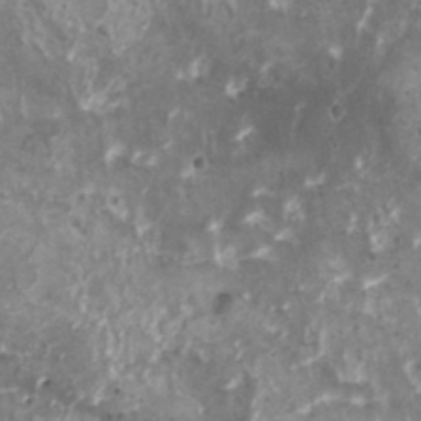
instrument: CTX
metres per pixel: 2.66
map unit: HNhu
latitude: 1.2537
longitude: 6.0850
